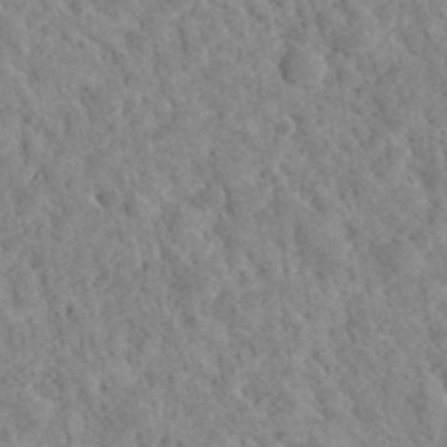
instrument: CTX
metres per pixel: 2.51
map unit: Hto
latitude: 35.8961
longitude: -50.8569
